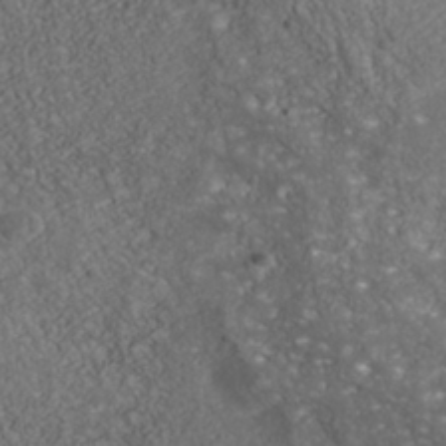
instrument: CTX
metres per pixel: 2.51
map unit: Nhu
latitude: -39.5588
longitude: -83.5371
